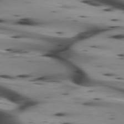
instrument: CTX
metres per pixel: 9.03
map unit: lApd
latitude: 74.9892
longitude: -64.8002
